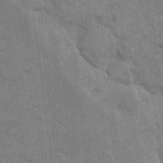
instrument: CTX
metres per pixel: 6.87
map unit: eHh
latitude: 12.2145
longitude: -65.5749
